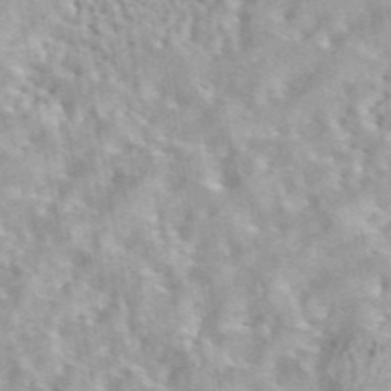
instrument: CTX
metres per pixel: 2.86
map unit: eAb
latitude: 44.0444
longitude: 109.3887
